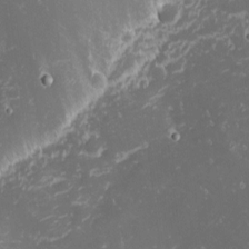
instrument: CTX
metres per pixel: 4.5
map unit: eHh
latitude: -1.7289
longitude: -81.0269
